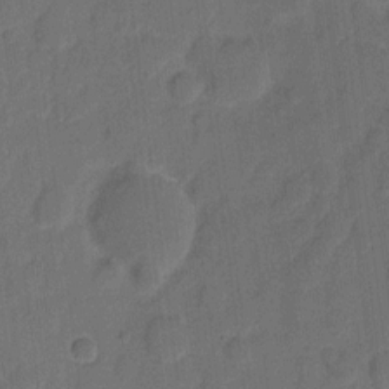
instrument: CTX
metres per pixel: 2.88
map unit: eHh
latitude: 8.6491
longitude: -65.6127
